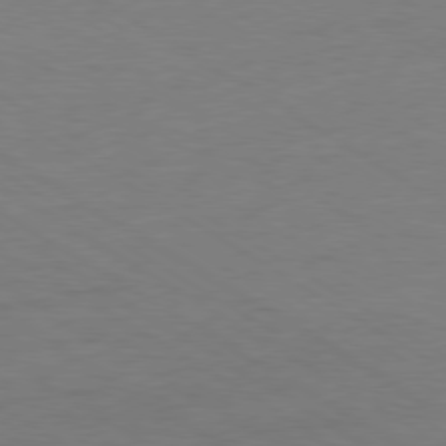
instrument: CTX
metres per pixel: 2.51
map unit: Ap
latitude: -79.9556
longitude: -52.3467
